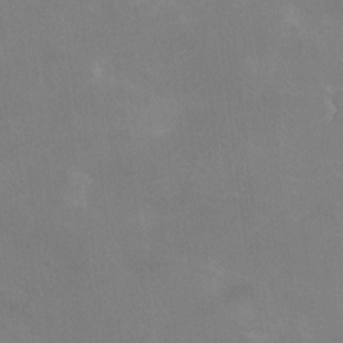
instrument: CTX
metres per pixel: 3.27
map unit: Hto
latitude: -12.2551
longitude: -40.6301
